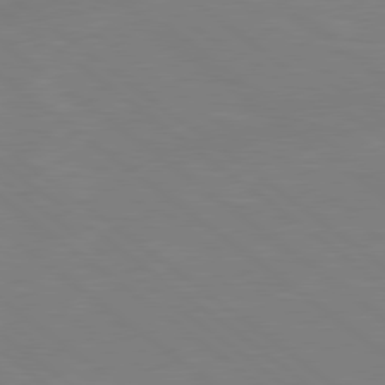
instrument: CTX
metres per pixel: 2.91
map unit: Hpe
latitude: 79.0459
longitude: -148.4601
